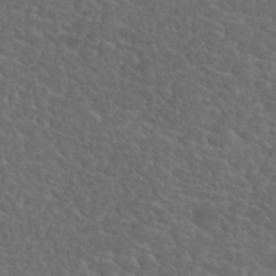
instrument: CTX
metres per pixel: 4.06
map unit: Hto
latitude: 19.8772
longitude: -36.7813
